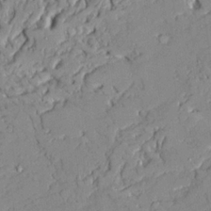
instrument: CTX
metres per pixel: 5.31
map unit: Ave
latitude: 22.3656
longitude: -128.8002
